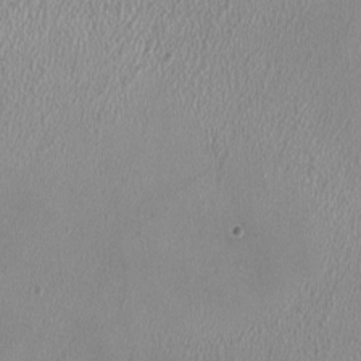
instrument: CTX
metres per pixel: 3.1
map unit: HNhu
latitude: -0.5385
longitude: -0.5923
